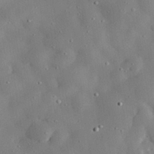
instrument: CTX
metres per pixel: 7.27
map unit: lHvf
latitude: 32.3278
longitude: -83.9906
